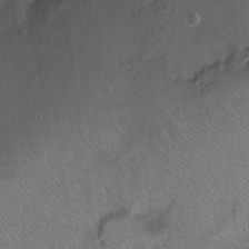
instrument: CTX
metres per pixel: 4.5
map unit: Ht
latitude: -7.7099
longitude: -36.8947
